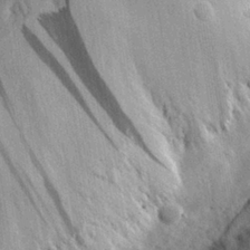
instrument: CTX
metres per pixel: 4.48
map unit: eHh
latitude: 27.7828
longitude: -79.4994
